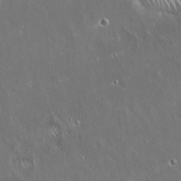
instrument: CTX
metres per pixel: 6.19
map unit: Hto
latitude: 18.4034
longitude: -57.1214
